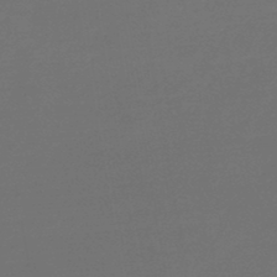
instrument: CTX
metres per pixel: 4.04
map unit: lHb
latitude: -46.2739
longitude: 60.8597
